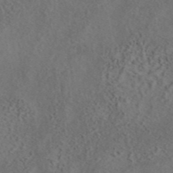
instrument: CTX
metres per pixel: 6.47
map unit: eAb
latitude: 43.6694
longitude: 116.0660
